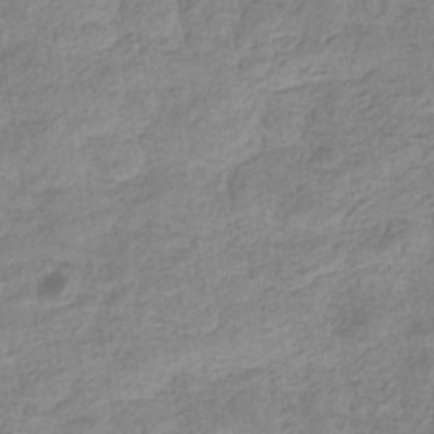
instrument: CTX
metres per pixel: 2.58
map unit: eHb
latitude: -35.1998
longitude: 77.5210
